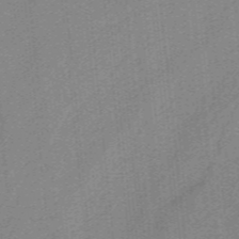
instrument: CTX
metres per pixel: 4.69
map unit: HNb
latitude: -38.2551
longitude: 53.9178
